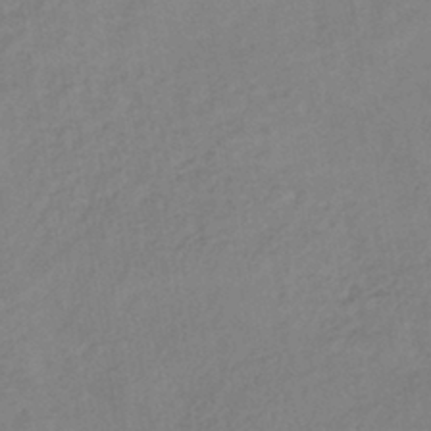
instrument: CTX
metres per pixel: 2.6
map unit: lHb
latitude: -40.2172
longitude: 72.7463
